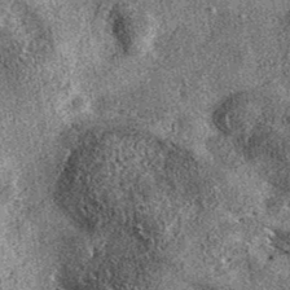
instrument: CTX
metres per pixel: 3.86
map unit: eAb
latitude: 37.6505
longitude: 108.9920
